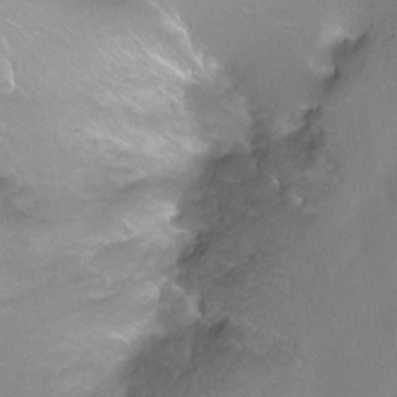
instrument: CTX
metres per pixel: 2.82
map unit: Ht
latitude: -13.0109
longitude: -43.7828
